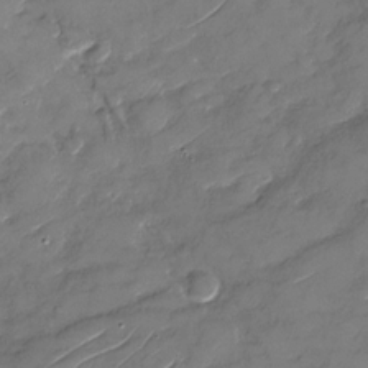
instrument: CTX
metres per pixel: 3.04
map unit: Nhu
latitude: -29.5399
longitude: -73.2537
